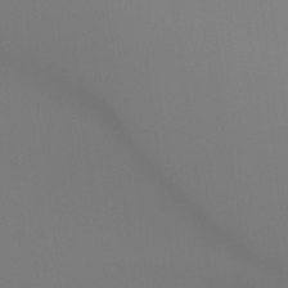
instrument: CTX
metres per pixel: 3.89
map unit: Ht
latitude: -16.7841
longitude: -46.6680
